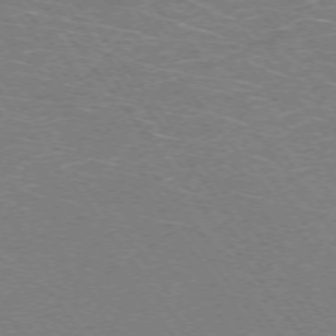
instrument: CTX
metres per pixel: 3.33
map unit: Ap
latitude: -74.6708
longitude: -74.8380
